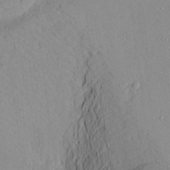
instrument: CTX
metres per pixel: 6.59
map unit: Aa
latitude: 18.9513
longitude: -140.6490
